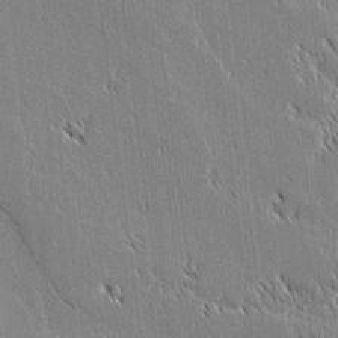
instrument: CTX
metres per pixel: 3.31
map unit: lAvf
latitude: 1.8961
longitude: -106.8380
